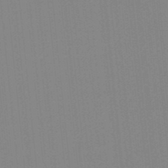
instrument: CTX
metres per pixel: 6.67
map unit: lHb
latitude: -49.1620
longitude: 81.3510
